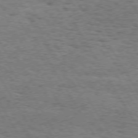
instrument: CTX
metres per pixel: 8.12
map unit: Hpe
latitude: 72.8947
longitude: -130.0255
